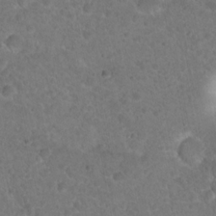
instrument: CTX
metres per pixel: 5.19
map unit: Hto
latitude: 19.0458
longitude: -34.3278
